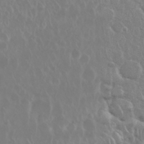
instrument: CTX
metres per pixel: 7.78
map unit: Nhu
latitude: 28.6868
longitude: -62.7247
